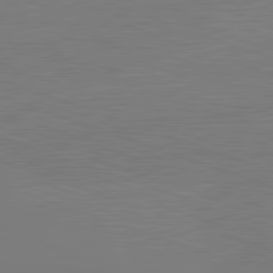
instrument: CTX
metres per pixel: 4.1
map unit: lApd
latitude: 82.1766
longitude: -159.6316
